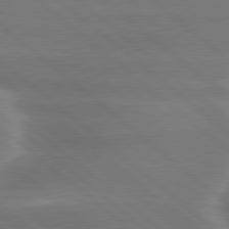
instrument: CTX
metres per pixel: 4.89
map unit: lApd
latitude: 79.8773
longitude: -116.9703
